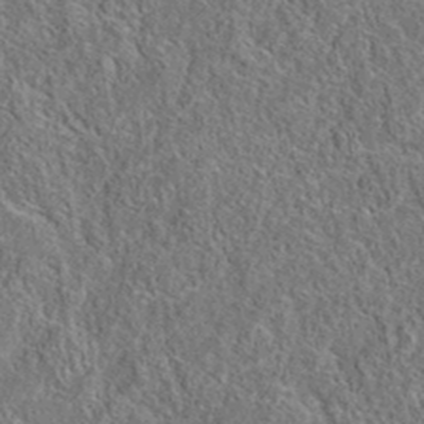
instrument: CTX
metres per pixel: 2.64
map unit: eAb
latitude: 35.7638
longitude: 112.1039
